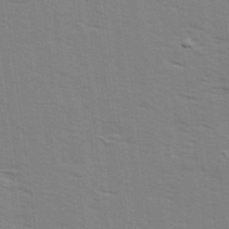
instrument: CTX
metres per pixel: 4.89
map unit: Ave
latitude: 14.7625
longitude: -102.7435
